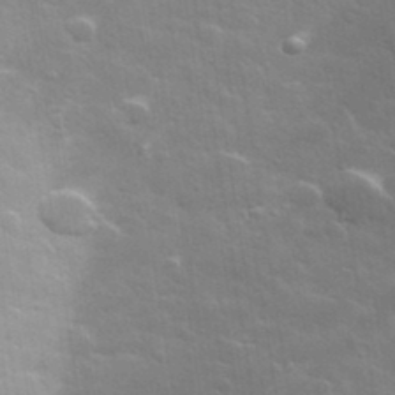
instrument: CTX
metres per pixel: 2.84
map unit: lHvf
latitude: 36.0444
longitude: -91.7450
